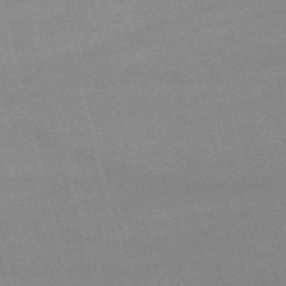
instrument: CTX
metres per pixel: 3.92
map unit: lHb
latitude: -48.0283
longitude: 63.7855
